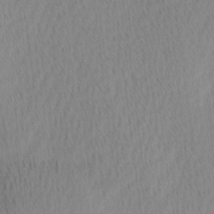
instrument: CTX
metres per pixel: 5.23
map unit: Ave
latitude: 11.9339
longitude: -107.0836
